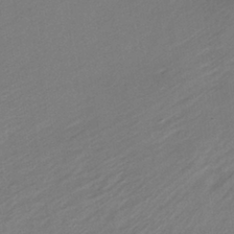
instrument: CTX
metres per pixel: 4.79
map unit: lHb
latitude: -38.2929
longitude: 68.6140
